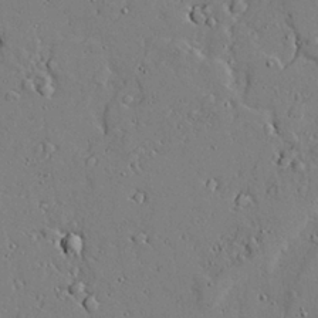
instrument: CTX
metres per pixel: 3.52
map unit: lAvf
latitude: 24.3278
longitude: -110.1011
